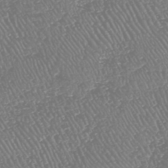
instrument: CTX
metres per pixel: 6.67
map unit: HNhu
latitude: -47.8800
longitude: 29.2376
